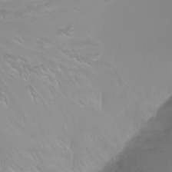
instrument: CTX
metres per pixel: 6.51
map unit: Ht
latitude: -2.5762
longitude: -61.0458
